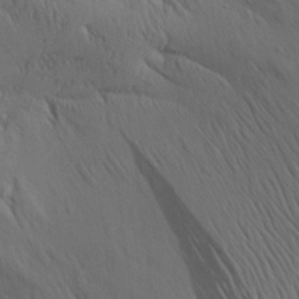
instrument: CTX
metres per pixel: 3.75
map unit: Aa
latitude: 26.0822
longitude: -141.4237
